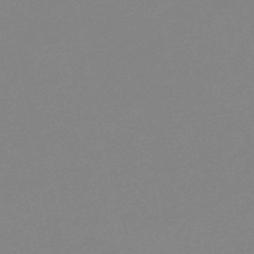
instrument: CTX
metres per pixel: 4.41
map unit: eHb
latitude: -44.7274
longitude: 88.1606
